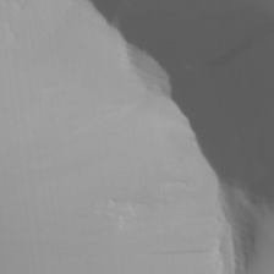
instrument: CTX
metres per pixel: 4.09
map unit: Aa
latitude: 27.4049
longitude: -133.0458
